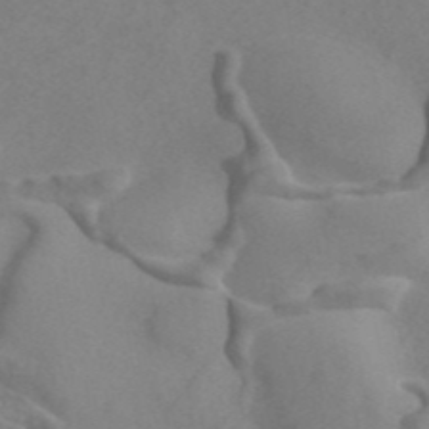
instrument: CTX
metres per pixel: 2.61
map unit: ANa
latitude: 43.4993
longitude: 26.8030
